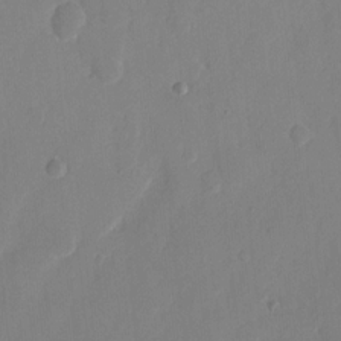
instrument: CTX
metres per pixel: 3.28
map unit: eHh
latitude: 10.1956
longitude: -67.8394
